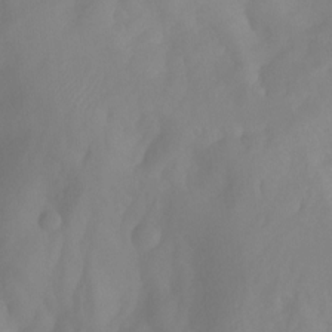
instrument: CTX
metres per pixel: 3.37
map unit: Aa
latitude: -13.2754
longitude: -59.1214
